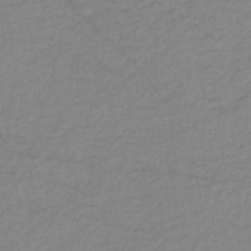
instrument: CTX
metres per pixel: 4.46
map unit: eHb
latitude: -36.5195
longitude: 74.7464
